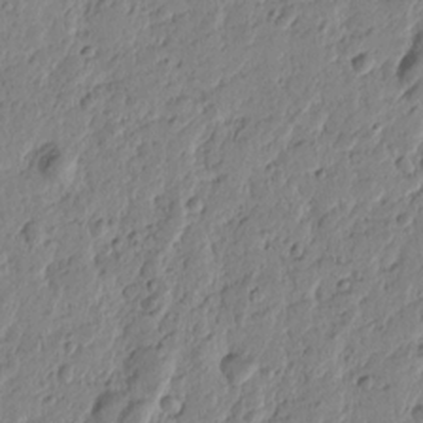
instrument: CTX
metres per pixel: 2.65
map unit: Htu
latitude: -0.8597
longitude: -177.6127
